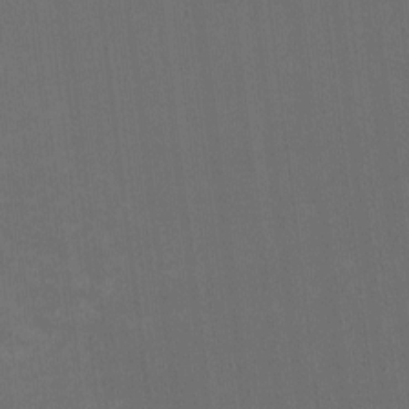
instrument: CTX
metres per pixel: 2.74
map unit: HNhu
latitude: -2.3495
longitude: -6.4223
